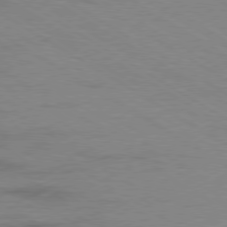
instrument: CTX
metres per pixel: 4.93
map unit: Ap
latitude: -80.2740
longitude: -52.5735
